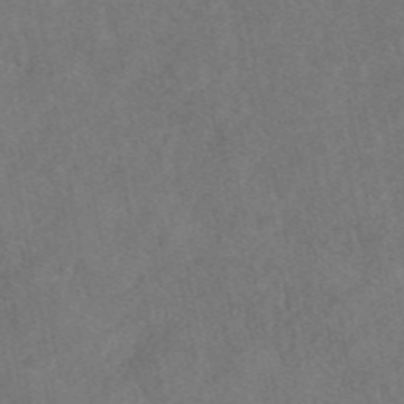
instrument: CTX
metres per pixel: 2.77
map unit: eAb
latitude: 47.2726
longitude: 127.7666
